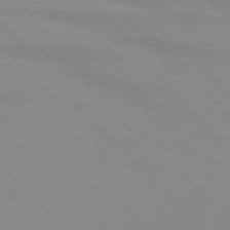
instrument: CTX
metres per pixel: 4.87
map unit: lApd
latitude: 76.4223
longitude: -84.6491
